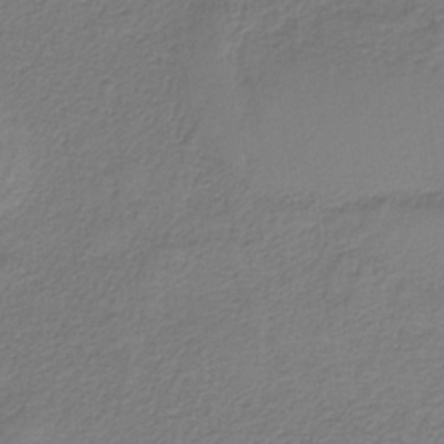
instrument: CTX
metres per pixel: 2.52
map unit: HNb
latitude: -38.0094
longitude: 53.3320
